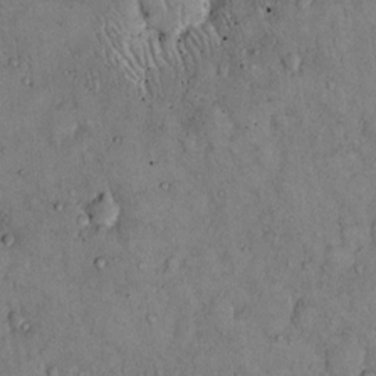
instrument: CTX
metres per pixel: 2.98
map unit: Hto
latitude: 11.2915
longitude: -60.1389
